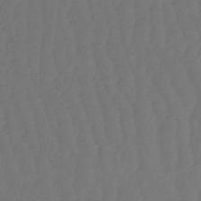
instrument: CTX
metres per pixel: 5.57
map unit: eHb
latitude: -51.0297
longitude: 77.5399
